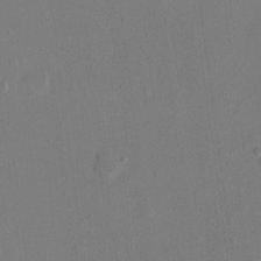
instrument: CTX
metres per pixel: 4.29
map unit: eHh
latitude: 16.8947
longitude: -67.4237
